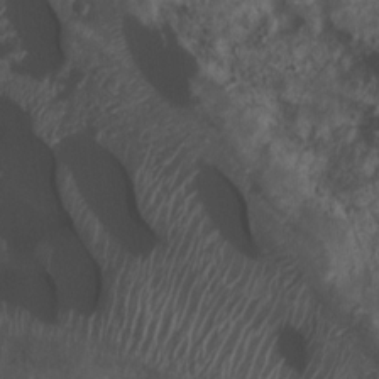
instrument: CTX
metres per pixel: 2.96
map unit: Nhu
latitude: 7.3860
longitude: -21.6316
